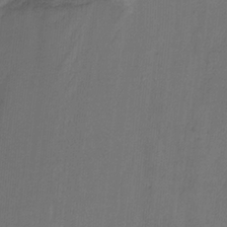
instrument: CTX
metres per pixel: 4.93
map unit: Ht
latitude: -15.0109
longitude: -53.9528
